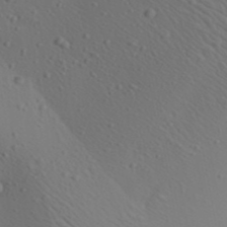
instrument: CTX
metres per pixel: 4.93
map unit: Aa
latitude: 23.1214
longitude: -138.4601
